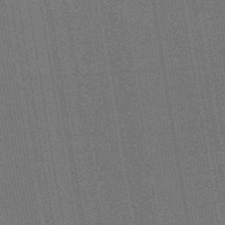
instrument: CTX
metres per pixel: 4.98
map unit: lHb
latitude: -47.3509
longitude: 59.5021
